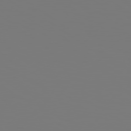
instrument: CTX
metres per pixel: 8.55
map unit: Hpe
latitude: 78.9325
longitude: -139.5938
